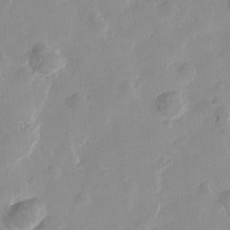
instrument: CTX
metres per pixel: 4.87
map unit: Htu
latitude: -2.9730
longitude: -176.1766
